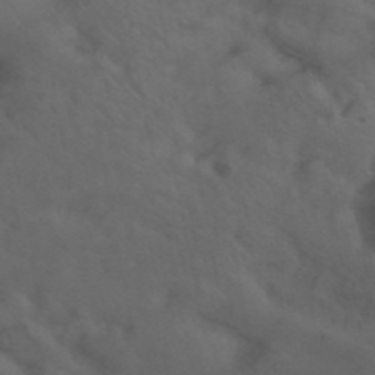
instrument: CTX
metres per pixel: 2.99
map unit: ANa
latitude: 42.3656
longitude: 54.1984
